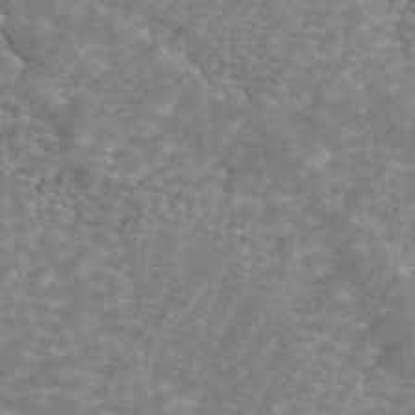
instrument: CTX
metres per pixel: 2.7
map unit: ANa
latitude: 45.1025
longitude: 30.0472
